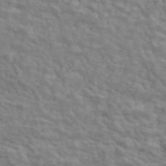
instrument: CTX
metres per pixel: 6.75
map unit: ANa
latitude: 46.2712
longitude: 24.4062
